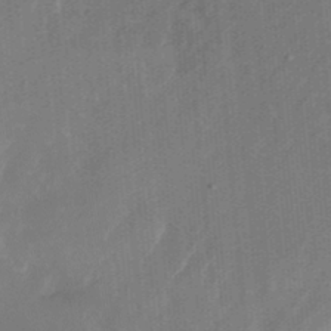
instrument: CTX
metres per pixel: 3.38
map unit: Nhu
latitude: -27.6155
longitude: -71.2159
